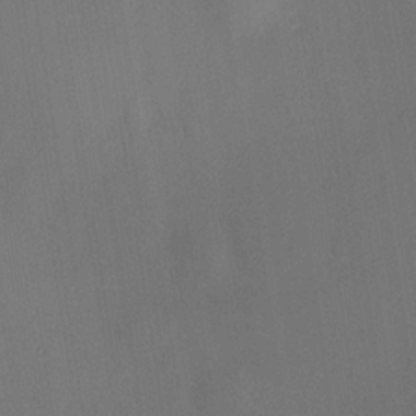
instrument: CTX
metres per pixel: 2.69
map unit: HNhu
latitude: 13.4049
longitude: 12.3684
